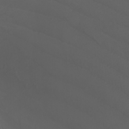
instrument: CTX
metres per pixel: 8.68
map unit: Nhu
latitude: -8.0283
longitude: -94.5735
